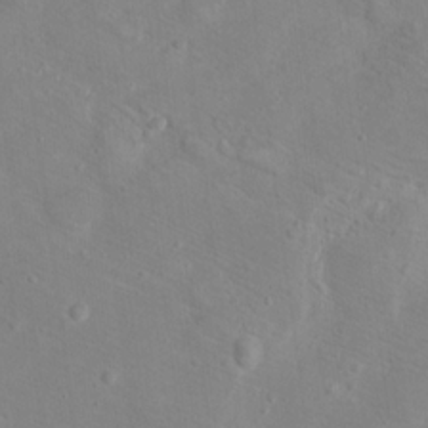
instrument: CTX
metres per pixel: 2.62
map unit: Hto
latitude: 17.7072
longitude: -39.2348
